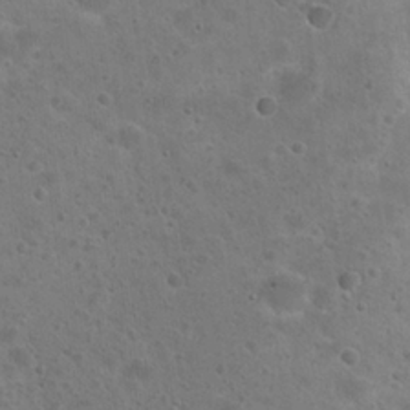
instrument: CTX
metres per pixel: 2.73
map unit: Hto
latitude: 22.4790
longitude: -48.7435
